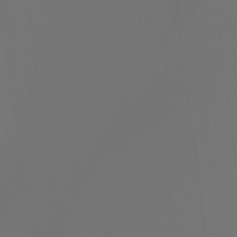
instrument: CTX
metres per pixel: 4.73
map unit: Hto
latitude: -7.8233
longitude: -47.9906
